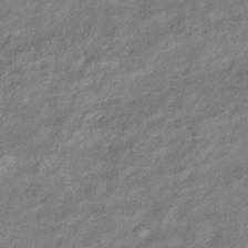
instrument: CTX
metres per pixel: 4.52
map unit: eHb
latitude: -39.6722
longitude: 81.4266
